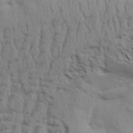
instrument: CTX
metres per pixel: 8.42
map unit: Aa
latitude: 33.1970
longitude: -136.1200
